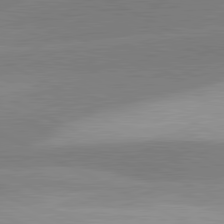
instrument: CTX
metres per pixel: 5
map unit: lApd
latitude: 81.5182
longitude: 127.5966
